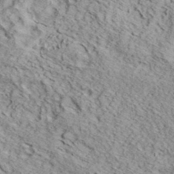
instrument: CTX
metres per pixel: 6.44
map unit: eHh
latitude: 37.3482
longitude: -80.1767
